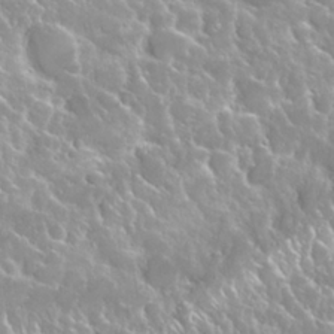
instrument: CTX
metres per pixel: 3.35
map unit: Nhu
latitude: 24.7624
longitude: -60.3089
